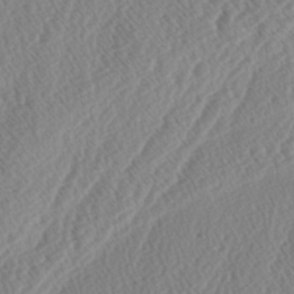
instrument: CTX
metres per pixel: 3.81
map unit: lAa
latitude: -3.1053
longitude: -129.1214
